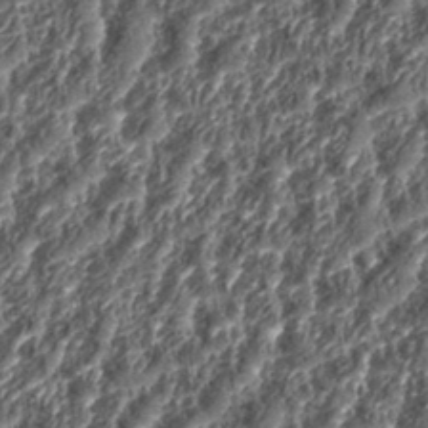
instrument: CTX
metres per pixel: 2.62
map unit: eHh
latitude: 35.5371
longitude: -137.1970
